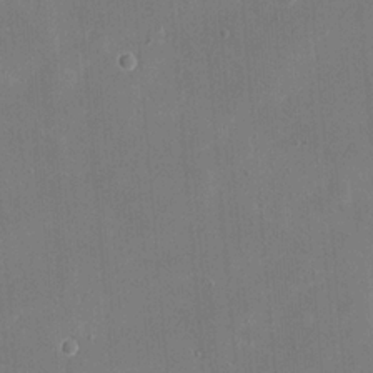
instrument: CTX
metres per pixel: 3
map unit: eHh
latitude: 20.0444
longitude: -67.9906
